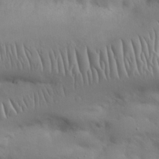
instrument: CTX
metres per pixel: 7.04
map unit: Nhu
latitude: 27.2537
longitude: -68.6680
